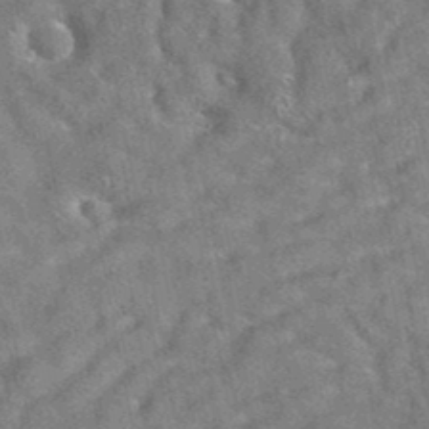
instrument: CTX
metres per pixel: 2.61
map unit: eAb
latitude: 35.2726
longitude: 112.8597
